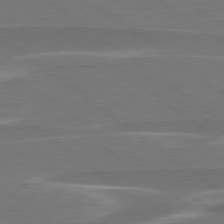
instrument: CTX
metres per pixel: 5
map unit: lApd
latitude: 79.1781
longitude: -94.4601
